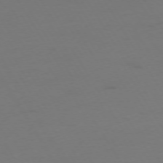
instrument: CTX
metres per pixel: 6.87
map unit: Ap
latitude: -75.1809
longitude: -68.7435
